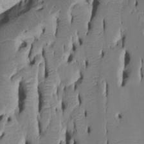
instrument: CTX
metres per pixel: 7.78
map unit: Htu
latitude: -5.4076
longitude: 150.8596
